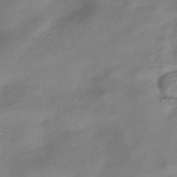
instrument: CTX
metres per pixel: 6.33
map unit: eHh
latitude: -41.7477
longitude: 121.8989
